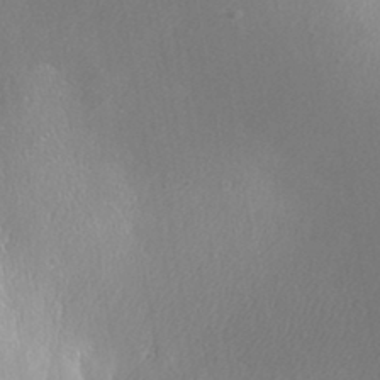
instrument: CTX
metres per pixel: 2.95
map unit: Aa
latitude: 32.9703
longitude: -141.5371
